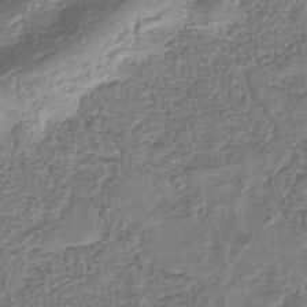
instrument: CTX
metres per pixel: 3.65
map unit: eHb
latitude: -35.7667
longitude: 80.1417
